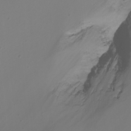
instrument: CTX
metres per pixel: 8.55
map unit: Nhu
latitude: -8.3306
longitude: -79.5560
